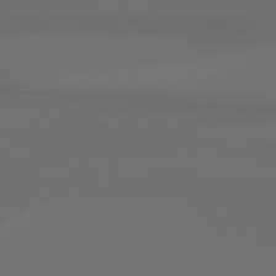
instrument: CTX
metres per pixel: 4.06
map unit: Hpe
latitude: 76.8002
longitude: -132.7435
